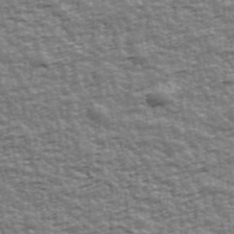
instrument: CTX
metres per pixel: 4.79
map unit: Ave
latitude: 42.6491
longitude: -112.8002
